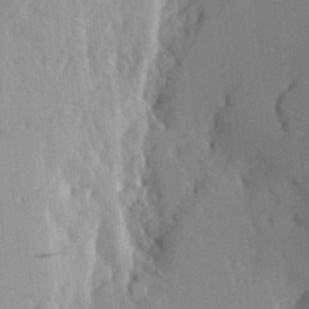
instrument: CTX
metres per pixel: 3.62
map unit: Aa
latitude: 17.8961
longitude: -142.4223
